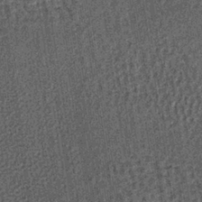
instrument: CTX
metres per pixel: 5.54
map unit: lHb
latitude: -37.9556
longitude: 64.0850
